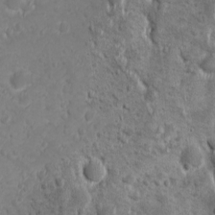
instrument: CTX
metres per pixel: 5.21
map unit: Ave
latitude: 10.6302
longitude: -104.4790
